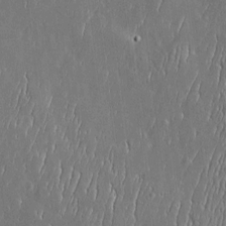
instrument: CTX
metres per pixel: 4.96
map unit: Htu
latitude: -5.9745
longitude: 175.4265
